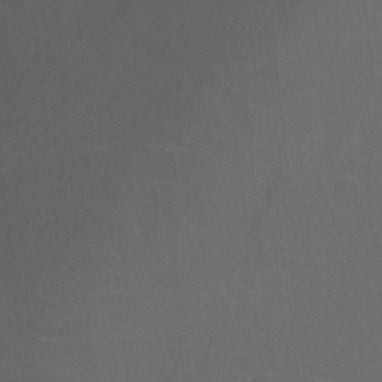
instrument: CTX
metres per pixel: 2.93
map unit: Hto
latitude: -11.5777
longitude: -39.1214
